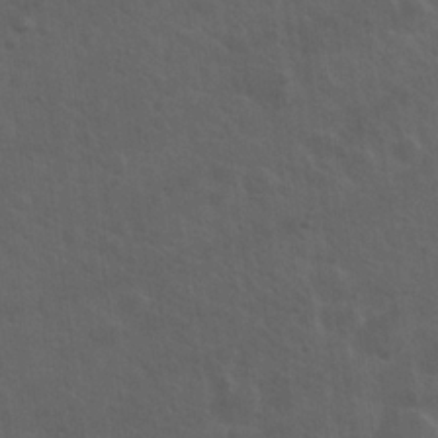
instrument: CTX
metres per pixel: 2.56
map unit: Hto
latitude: 19.1025
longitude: -54.1956
